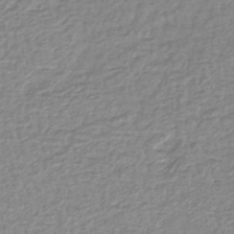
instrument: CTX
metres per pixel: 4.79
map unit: lHb
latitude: -42.1605
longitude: 70.8030
